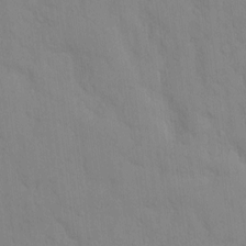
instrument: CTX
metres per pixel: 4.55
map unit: Hve
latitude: -11.1053
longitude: 175.8611
